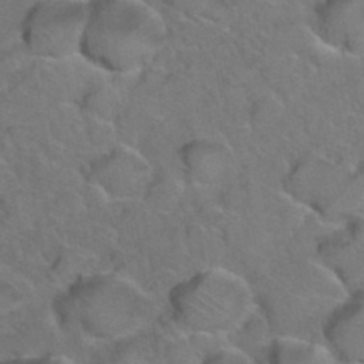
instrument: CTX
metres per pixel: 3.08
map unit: Hto
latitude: 35.8016
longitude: -48.9136
